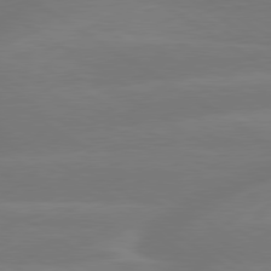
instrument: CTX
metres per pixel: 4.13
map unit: lApd
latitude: 79.6505
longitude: -150.2333
